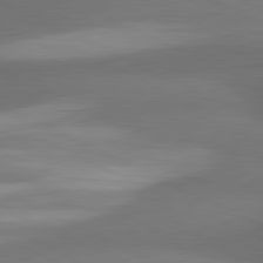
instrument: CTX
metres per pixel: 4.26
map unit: lApd
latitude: 81.3104
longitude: 139.1431
